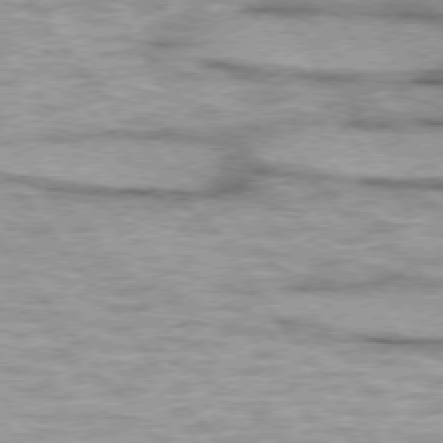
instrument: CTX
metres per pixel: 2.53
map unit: lApd
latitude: 74.9514
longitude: -48.6679
